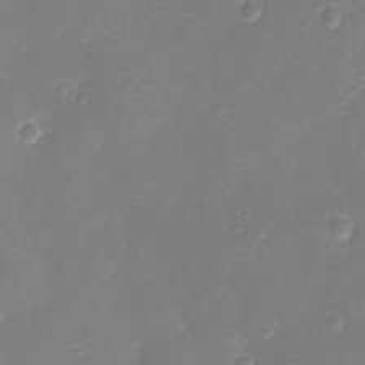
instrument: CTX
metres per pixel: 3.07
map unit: Ht
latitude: -11.1809
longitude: -23.3104
